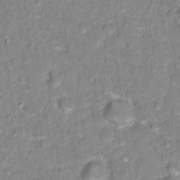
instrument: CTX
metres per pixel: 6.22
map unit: Hto
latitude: 17.1592
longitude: -36.5546
